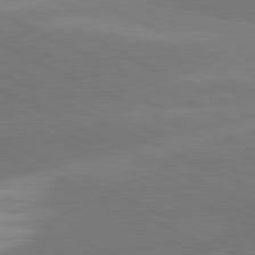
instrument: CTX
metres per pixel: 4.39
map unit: lApd
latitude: 81.5749
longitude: 157.4265
